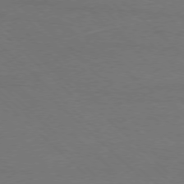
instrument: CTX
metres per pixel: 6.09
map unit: Ap
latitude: -77.9745
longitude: -68.9136
